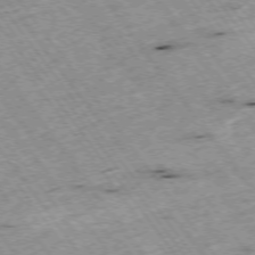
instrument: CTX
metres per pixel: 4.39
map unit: Hpe
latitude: -74.5952
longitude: 4.4251
